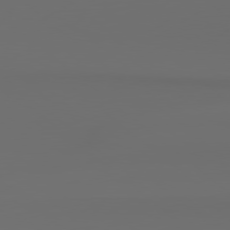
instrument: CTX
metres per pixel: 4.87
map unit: Hpe
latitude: 78.5357
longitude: -133.4426
